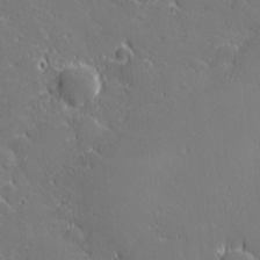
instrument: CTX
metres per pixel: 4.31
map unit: lHvf
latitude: 27.0459
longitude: 142.4440
